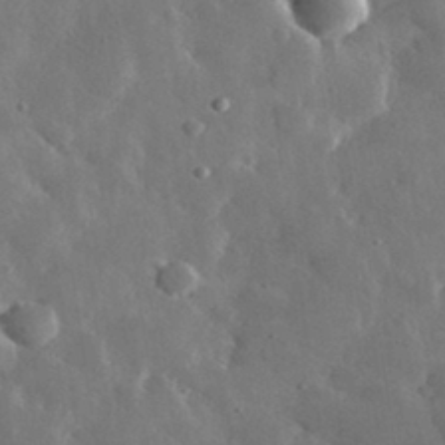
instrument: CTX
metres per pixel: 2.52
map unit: lHvf
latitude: 33.4049
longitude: -87.3293
